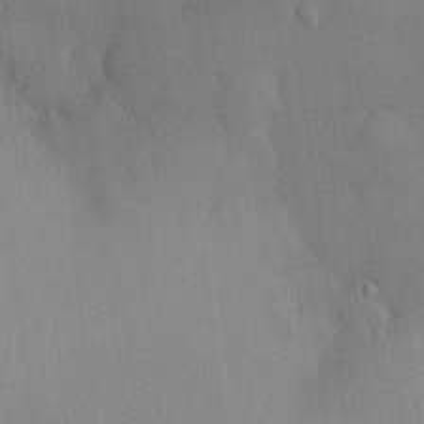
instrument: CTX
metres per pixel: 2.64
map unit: HNhu
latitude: -1.2943
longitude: -7.6316
